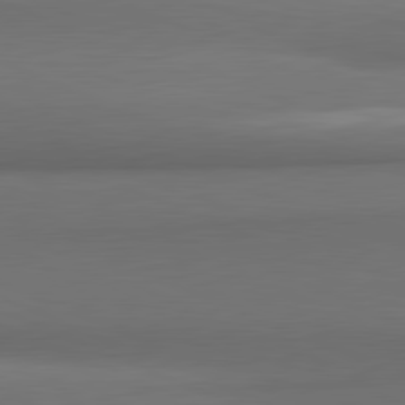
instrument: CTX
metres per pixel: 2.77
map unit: lApd
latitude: 81.6505
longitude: 170.9920
